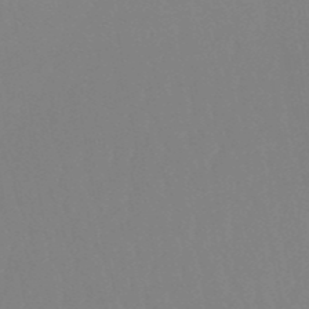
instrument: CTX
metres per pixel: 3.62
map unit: eHb
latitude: -50.5385
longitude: 73.7477
